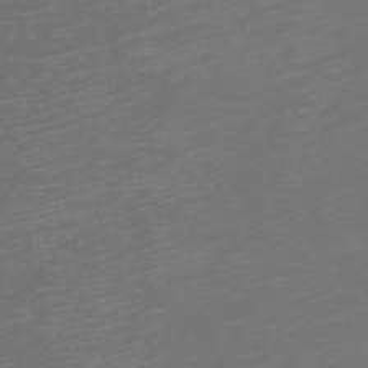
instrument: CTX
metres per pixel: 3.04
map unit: eHh
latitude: -1.3699
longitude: -79.0459
